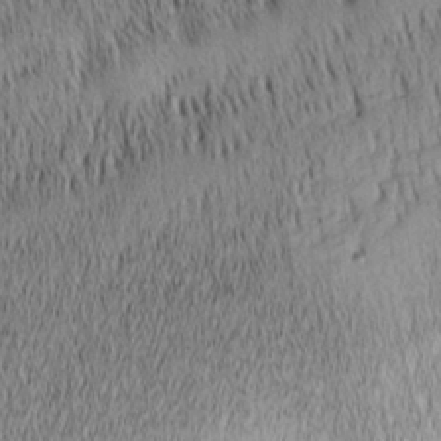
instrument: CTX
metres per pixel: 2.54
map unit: Nhu
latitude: -4.1983
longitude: -151.4804
